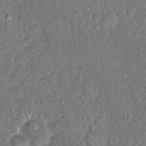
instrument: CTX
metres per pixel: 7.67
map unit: Hto
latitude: 15.7072
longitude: -40.8569
